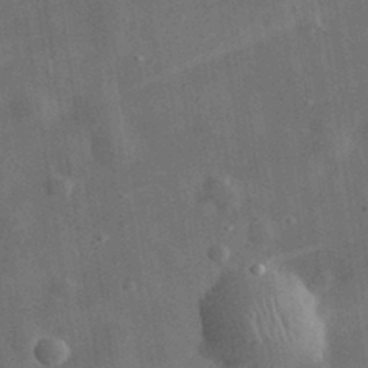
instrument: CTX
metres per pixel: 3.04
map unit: eHh
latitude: 31.9151
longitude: -77.8772
